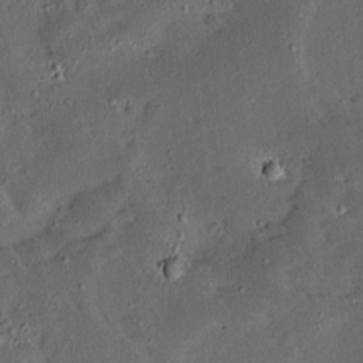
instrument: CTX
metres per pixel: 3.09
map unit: Ave
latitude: 14.6302
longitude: -138.6679
